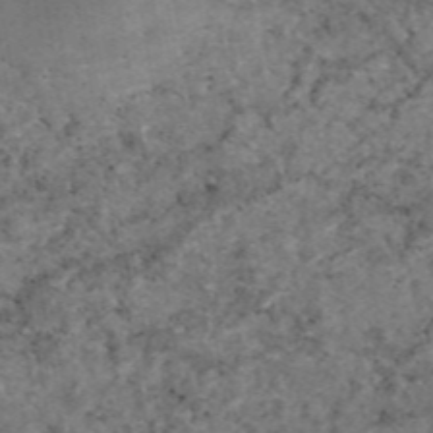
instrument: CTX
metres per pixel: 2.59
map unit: eAb
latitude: 46.5168
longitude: 117.8233
